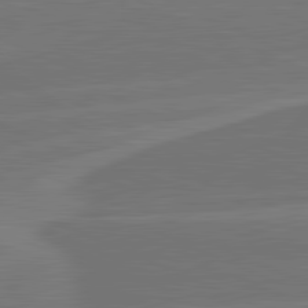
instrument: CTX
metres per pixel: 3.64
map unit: lApd
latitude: 81.7827
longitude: -135.9528
